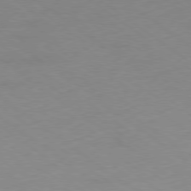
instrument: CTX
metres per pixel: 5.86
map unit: Ap
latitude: -79.1809
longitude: -97.1403
